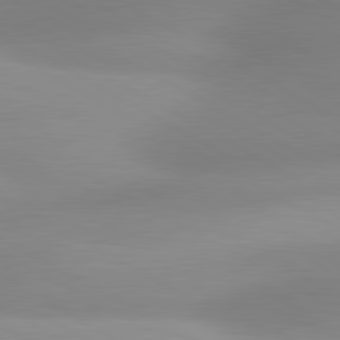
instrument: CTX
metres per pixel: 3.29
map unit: lApd
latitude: 80.6679
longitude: 123.6155
